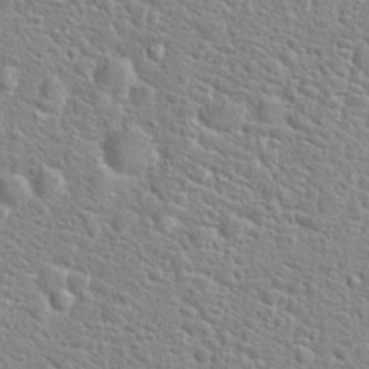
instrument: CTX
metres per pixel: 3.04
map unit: Hto
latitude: 24.4223
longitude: -49.0836
